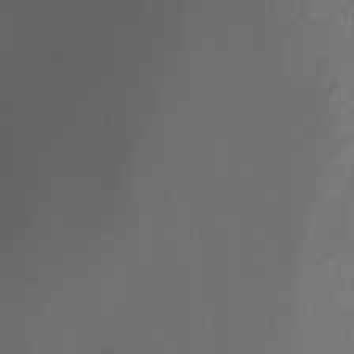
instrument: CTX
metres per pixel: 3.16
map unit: Ht
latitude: -7.2187
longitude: -30.4034
